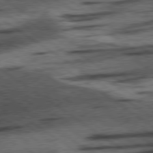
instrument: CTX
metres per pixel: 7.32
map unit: lApd
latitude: 78.3468
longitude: -54.1389
